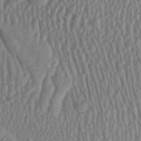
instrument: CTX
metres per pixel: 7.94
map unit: Aa
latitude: 24.8757
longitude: -135.3481
